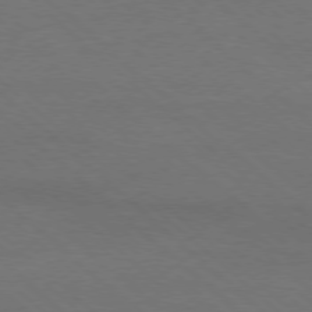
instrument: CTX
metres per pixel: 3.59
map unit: Ap
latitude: -78.5195
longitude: -86.2711
